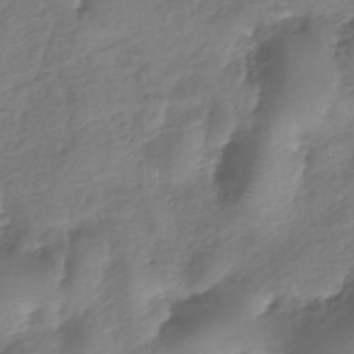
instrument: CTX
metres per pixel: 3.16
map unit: eHh
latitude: -39.5210
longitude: -29.4048
